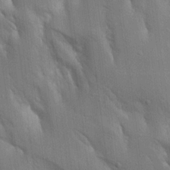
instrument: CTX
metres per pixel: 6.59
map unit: Aa
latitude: 16.0822
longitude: -149.2726
